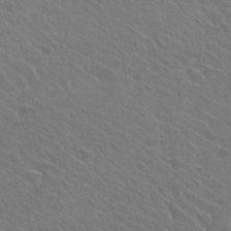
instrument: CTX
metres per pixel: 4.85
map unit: Hto
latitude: 31.1592
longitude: -47.0837
